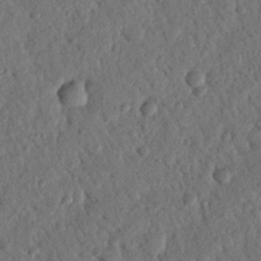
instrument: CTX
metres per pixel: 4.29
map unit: Nhu
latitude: 19.5749
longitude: -77.8583
